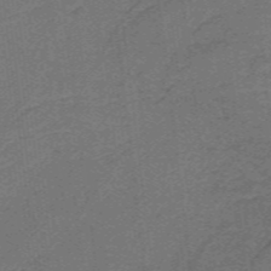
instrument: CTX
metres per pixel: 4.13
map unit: lHb
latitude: -39.8423
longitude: 54.1417
